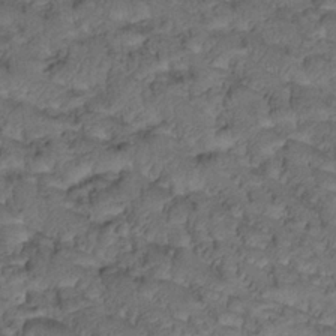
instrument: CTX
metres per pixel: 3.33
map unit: Htu
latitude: -2.9541
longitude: 173.4265
